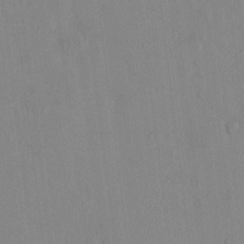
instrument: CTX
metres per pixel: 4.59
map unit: eHh
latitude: -0.2740
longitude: 17.3321
